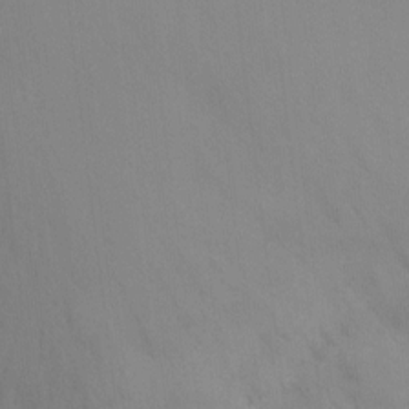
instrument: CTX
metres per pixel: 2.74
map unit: Ht
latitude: -16.7652
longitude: -49.8583
